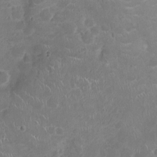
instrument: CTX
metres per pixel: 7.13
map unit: Ht
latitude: -4.4251
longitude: -15.7639
